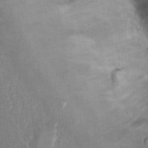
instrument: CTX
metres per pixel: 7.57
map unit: Ht
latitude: 9.9717
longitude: -32.1389
